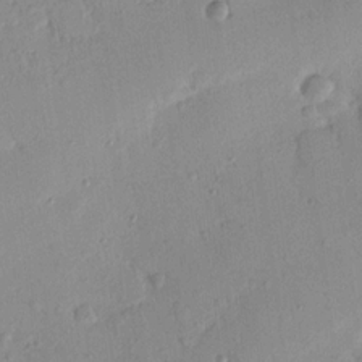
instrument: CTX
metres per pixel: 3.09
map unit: Nhu
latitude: 15.7639
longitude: -78.6680
